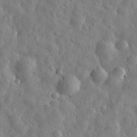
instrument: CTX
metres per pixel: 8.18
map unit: eHh
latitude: 31.7639
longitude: -73.8962
